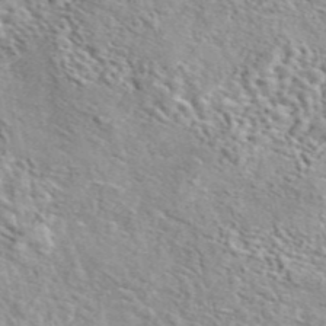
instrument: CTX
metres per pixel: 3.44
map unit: eAb
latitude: 44.1389
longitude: 113.8423
